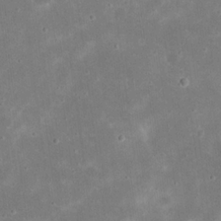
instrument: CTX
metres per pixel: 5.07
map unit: eHh
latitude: 21.2159
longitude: -67.7071
